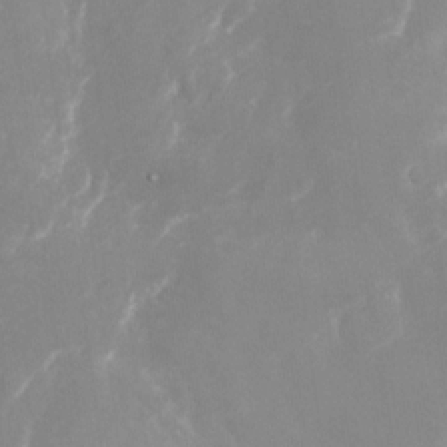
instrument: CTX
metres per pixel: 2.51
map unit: Nhu
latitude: -27.6155
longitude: -75.8394
